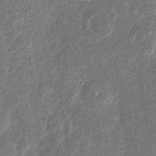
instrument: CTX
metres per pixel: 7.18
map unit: eHh
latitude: 10.0255
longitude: -72.2145
